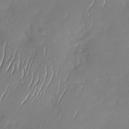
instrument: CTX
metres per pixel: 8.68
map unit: Nhu
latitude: -29.0298
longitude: -61.7260
